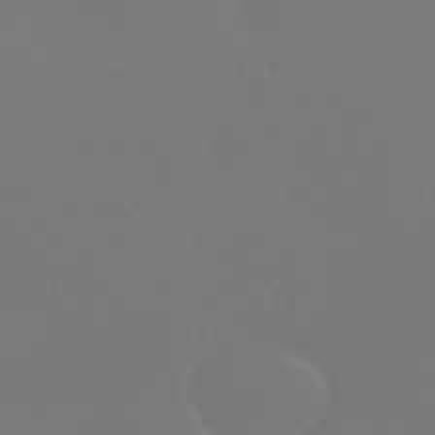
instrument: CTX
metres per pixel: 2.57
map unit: HNhu
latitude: -42.3117
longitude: 93.8422
